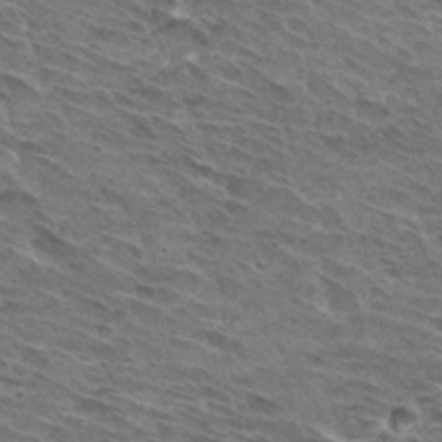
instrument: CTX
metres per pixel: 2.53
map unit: Hto
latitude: 32.7057
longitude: -44.7057
